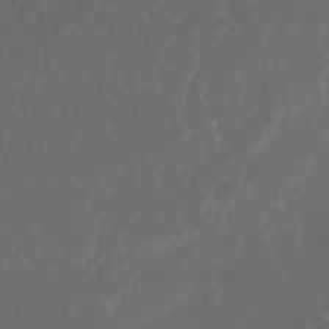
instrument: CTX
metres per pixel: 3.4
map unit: Nhu
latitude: 22.6112
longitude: -65.1781
